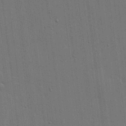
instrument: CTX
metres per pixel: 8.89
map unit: lHvf
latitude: 18.8758
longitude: -113.7449
